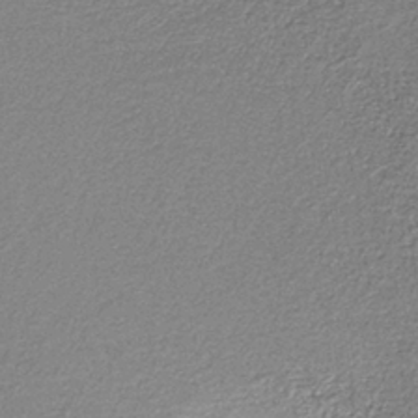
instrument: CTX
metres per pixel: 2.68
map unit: HNb
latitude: -37.5210
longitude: 51.5966
